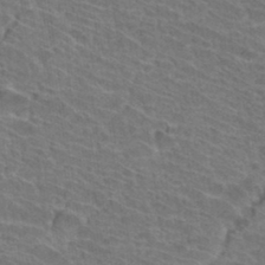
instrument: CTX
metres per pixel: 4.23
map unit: Hto
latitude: 33.7261
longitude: -41.7260
